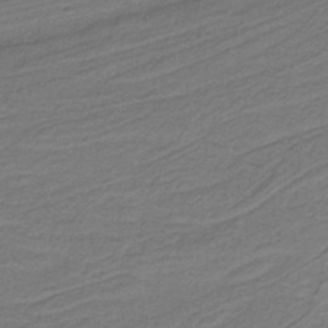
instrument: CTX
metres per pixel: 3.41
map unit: HNb
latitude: -38.9542
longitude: 53.3320
